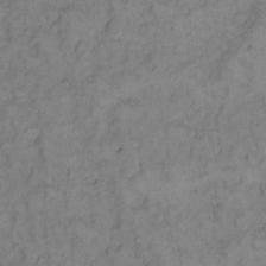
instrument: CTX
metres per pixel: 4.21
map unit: eHh
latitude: 11.8961
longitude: -63.6316
